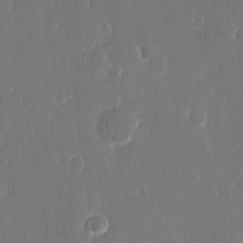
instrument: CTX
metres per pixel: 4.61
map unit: eHh
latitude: 15.2726
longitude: -72.4790
